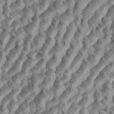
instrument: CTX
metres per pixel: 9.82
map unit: eHh
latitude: 35.1781
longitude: -137.4994
